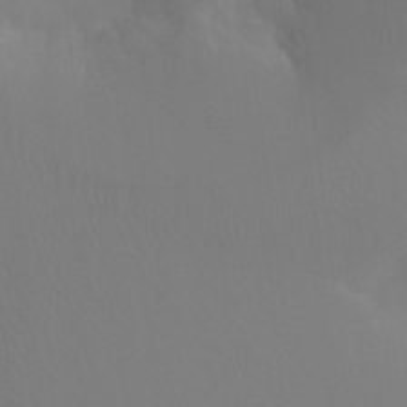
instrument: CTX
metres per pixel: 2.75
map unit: Ht
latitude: -13.4077
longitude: -50.4223
